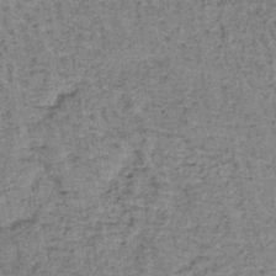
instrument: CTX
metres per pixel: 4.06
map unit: lHb
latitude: -40.5763
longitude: 57.9745
